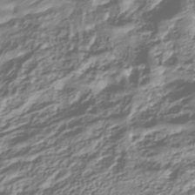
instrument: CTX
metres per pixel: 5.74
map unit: Nhu
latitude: -38.3684
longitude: -81.9150
